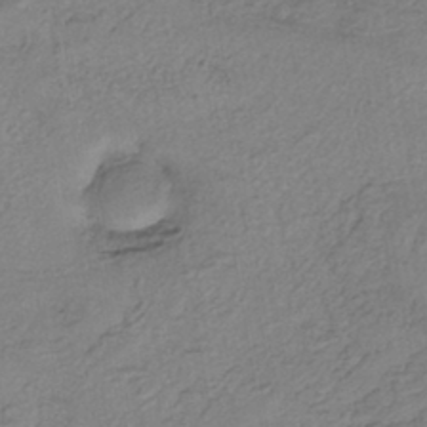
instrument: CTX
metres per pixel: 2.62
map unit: eHh
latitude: -42.4817
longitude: 119.8800
